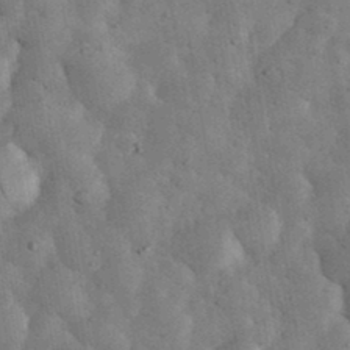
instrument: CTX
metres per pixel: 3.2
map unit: eHh
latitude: 34.4601
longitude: -68.4790
